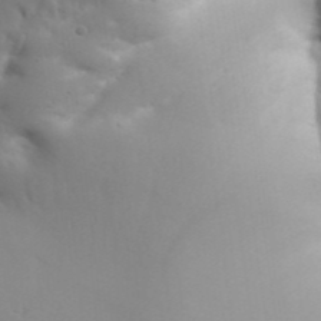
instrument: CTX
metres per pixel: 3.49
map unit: Aa
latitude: 32.6490
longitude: -143.3860
